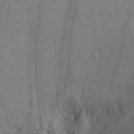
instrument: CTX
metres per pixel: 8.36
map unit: Aa
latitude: 25.4615
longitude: -134.1766
